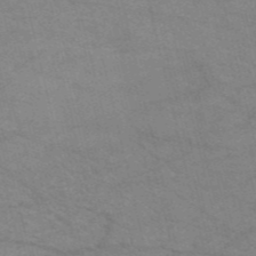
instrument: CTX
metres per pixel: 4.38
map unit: HNb
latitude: -52.8597
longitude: -44.6112
